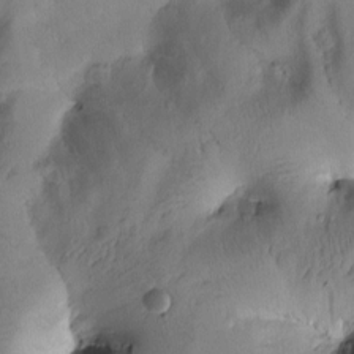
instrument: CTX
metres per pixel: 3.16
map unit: Htu
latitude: 0.5357
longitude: 174.6140
